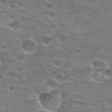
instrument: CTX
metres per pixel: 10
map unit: Hto
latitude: 27.8395
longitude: -47.1970
